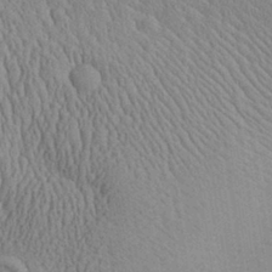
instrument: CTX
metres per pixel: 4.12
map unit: Aa
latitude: 29.9339
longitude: -136.5357
